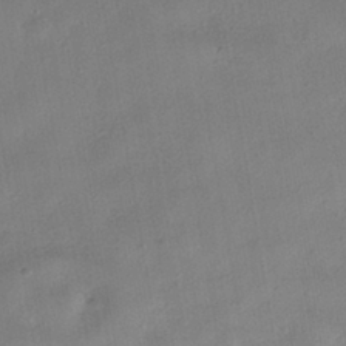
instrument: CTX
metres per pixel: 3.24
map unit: HNhu
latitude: -39.5021
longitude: 95.2187
